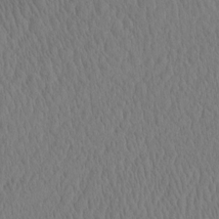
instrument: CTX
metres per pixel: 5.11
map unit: eHh
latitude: -3.6154
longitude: 16.5952
